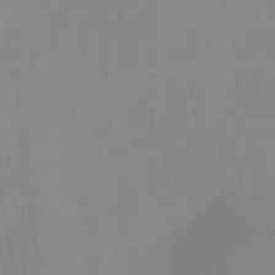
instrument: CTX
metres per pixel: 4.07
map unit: HNhu
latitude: -27.3887
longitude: 73.2943
